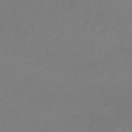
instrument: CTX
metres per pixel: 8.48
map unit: lHb
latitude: -49.3888
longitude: 77.8611
